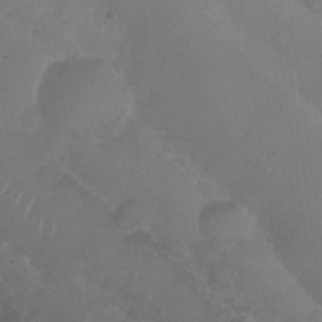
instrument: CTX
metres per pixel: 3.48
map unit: Nhu
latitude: 28.5357
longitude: -55.8016
